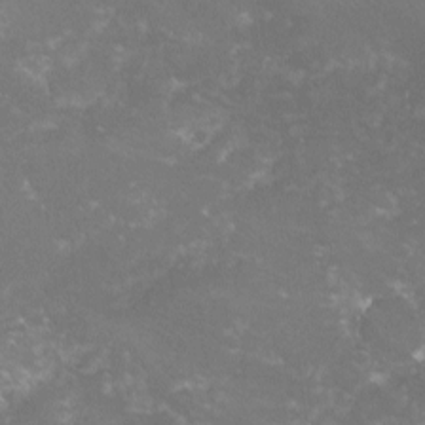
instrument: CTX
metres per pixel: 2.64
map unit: lHvf
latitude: -15.9745
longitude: -101.0081
